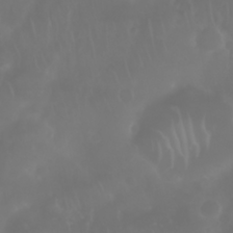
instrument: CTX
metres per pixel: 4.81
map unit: Nhu
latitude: 28.5357
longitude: -64.1011
